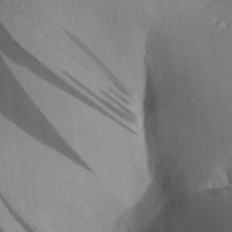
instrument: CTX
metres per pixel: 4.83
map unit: Aa
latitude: 28.0444
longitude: -136.7435
